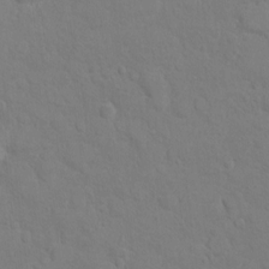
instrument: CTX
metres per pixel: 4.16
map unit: Ht
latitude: 11.5938
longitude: -33.4237
